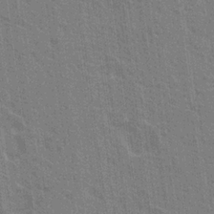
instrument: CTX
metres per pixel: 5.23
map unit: Nhu
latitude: 19.1214
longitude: -30.8569
